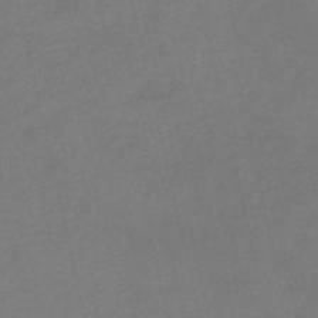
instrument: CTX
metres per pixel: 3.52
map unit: HNb
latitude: -52.8030
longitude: -48.4979
